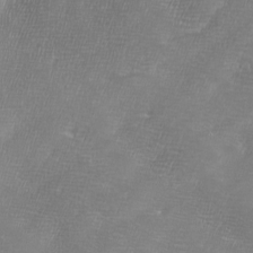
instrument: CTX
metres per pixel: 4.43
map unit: Ave
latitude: 10.0633
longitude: -106.0633
